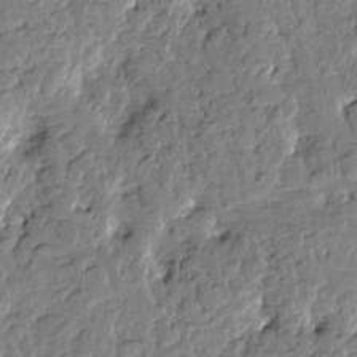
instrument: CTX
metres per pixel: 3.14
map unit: Htu
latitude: -1.9179
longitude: -179.7261
